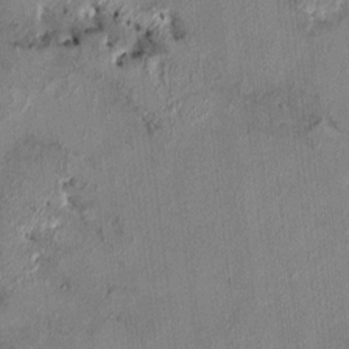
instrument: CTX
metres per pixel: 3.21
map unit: HNhu
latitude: 6.8758
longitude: 0.5574
